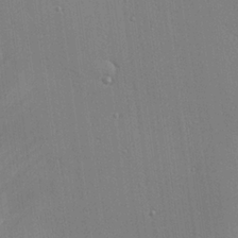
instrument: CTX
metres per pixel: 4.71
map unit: Hve
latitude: 25.5938
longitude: -90.6302
